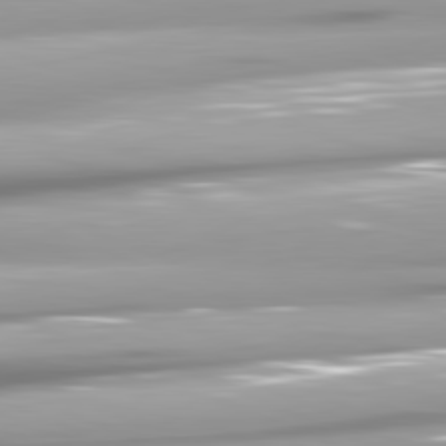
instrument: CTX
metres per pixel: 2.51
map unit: lApd
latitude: 81.5749
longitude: -147.8017
